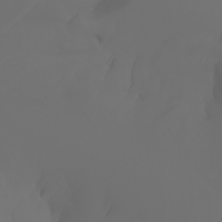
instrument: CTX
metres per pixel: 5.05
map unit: Nhu
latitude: -7.1242
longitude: -84.1578
